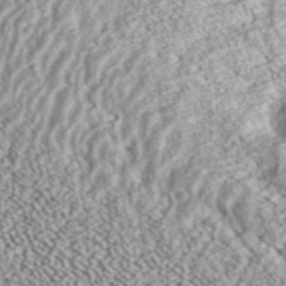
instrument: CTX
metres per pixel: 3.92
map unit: ANa
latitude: 43.0081
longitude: 35.5777
